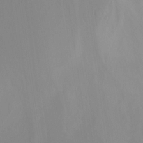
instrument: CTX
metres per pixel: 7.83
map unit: Nhu
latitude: -14.0472
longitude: -55.6316
